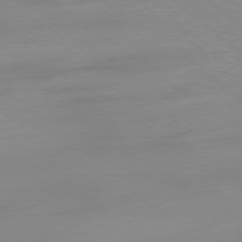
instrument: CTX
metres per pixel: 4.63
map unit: Ap
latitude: -78.9919
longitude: -65.2915
